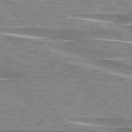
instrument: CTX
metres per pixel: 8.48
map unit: lApd
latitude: 76.1389
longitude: -80.9892
